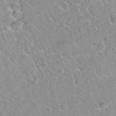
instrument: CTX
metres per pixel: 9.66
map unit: Hto
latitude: 35.1970
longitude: -48.3278
